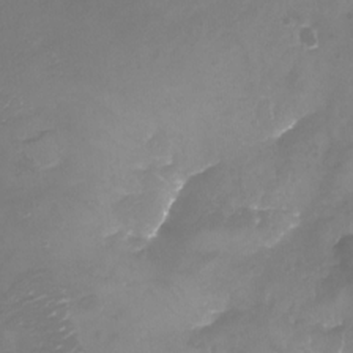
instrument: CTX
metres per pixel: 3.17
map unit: Nhu
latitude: -22.5196
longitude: -56.8946
